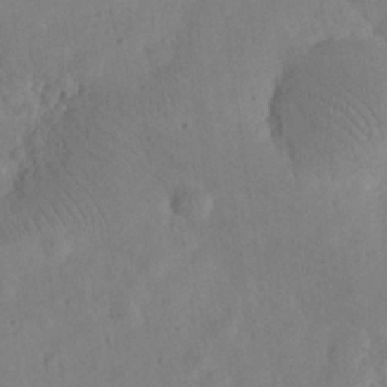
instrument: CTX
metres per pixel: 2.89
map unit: eHh
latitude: 25.6127
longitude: -66.3467
